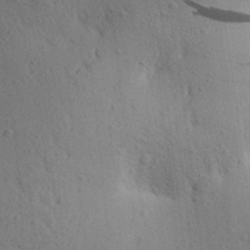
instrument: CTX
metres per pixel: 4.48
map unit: Aa
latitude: 26.1011
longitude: -148.8191
